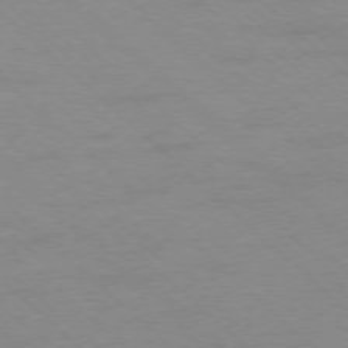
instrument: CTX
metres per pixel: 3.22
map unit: Ap
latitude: -78.0850
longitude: -85.1781
